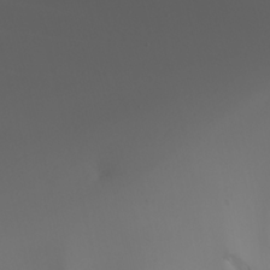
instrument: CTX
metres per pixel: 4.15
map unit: Nhu
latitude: -4.6329
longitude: -90.1200
